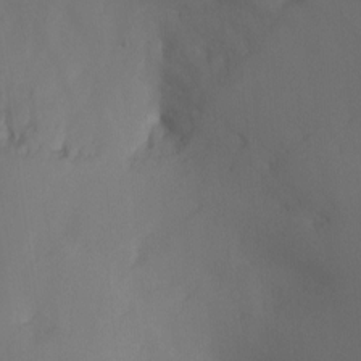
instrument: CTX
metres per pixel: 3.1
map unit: Nhu
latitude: -15.6533
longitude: -50.3089
